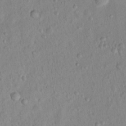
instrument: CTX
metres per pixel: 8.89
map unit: Nhu
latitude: 13.4804
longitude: -36.9892
